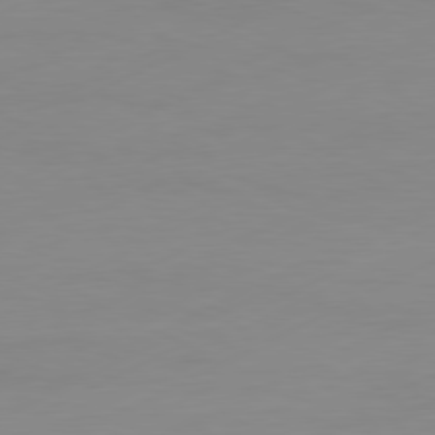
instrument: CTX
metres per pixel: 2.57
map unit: Ap
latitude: -81.0676
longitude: -84.4223
